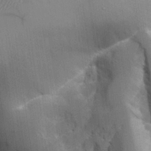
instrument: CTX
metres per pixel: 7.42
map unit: Aa
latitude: 25.6504
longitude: -127.9528
